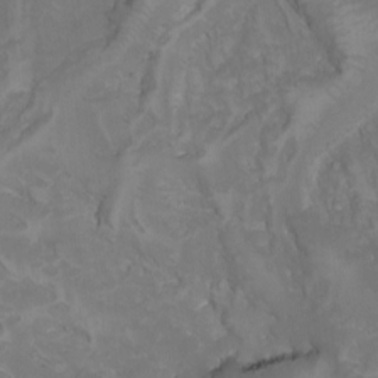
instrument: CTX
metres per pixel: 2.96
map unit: Nhu
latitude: -5.3509
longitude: -92.7435
